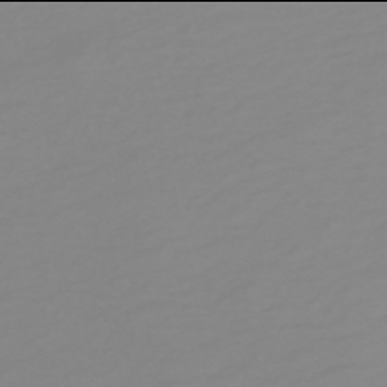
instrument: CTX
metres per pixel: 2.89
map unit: HNb
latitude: -54.0094
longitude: -33.7450
